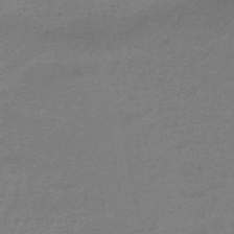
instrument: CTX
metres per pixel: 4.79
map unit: HNb
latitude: -44.4251
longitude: 52.5762
